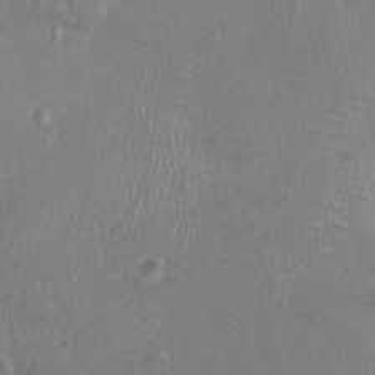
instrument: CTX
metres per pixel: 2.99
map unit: Nhu
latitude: 0.7246
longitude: -15.9717
